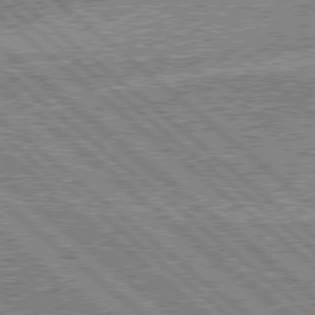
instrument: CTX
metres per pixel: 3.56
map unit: Hpe
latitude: 78.7435
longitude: -143.4049
